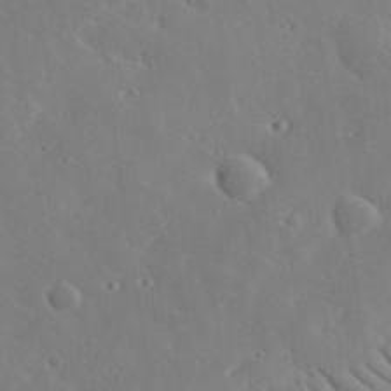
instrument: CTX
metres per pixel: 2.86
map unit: lHvf
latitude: 33.4615
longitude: -83.1025
